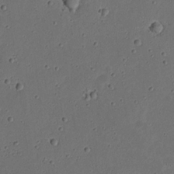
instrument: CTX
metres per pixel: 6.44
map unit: eHh
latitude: 21.7639
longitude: -70.0444
